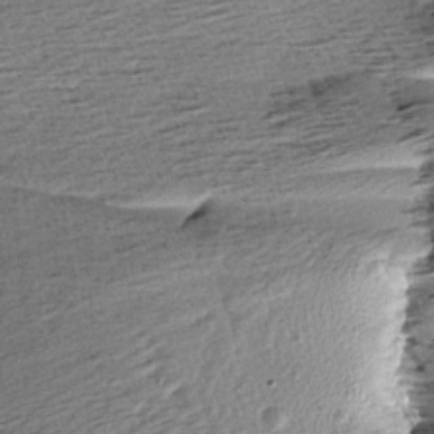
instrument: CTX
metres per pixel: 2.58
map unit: Aa
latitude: 6.8947
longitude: -137.5182
